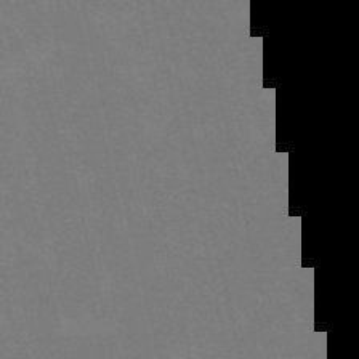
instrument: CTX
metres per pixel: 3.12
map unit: HNb
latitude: -54.2173
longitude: -35.0269
